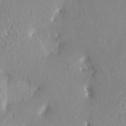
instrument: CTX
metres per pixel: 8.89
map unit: HNhu
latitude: 7.5371
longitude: -1.4426
